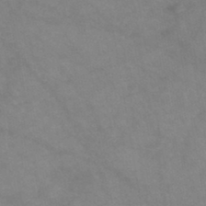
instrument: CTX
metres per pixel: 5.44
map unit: HNb
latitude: -46.6140
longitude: -36.6680
